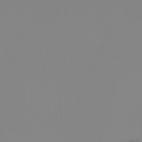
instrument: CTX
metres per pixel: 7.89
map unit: eHh
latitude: -5.4265
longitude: -86.2522
